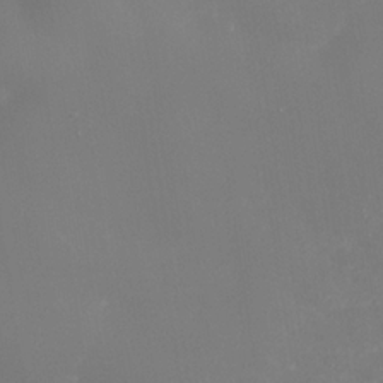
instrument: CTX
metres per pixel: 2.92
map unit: Nhe
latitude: -36.0094
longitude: -90.8758
